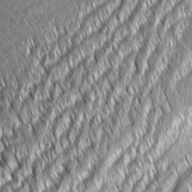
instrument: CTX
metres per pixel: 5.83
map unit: Aa
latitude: 7.8961
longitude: -131.4427
